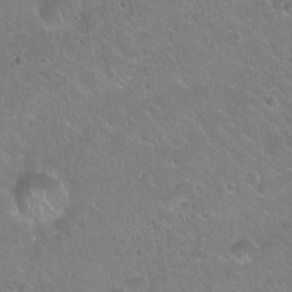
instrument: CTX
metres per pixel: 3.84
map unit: Hto
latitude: 21.6316
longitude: -51.6316
